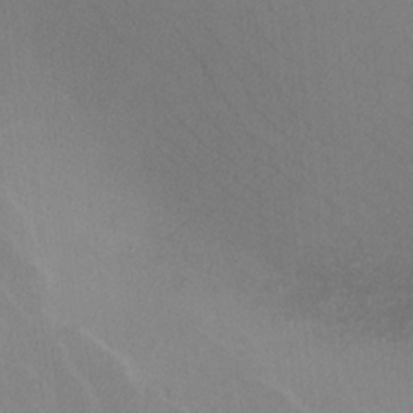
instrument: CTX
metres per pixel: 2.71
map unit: lHvf
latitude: -12.9164
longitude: -101.8961
